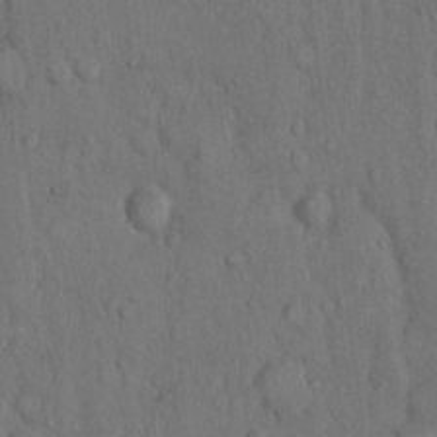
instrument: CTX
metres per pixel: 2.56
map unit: Hto
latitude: 10.1956
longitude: -60.8758
